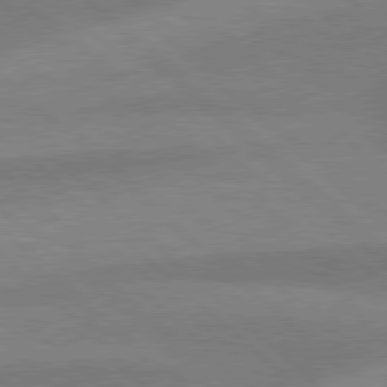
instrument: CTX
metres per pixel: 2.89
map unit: Hpe
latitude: 78.1011
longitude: -156.7435
